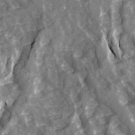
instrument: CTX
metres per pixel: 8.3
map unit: Ave
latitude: 15.1026
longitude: -131.6883
